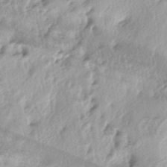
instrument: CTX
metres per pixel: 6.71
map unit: lAa
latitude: -4.8786
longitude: -125.3860
